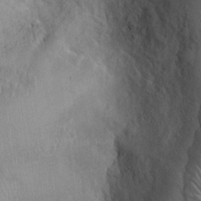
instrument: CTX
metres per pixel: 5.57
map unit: Ht
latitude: -2.9919
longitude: -15.1026
